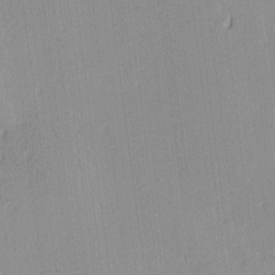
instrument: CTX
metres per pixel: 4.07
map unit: Ave
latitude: 3.1214
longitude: -114.2333
